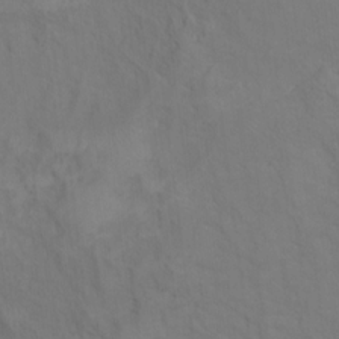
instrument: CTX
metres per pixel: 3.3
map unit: Ht
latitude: 11.1214
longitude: -40.6490
